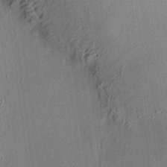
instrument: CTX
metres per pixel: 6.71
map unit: HNhu
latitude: 7.6505
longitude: 12.8975
